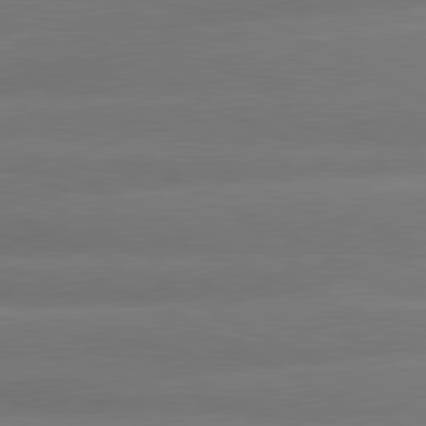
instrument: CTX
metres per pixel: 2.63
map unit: lApd
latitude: 80.8002
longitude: -135.9339
